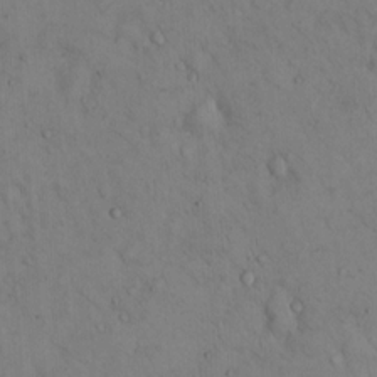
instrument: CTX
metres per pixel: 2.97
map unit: Hto
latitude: 13.5182
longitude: -59.4426
